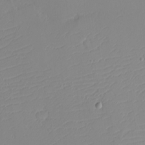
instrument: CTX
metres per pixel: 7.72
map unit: eHh
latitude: -4.2550
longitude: -83.1025
